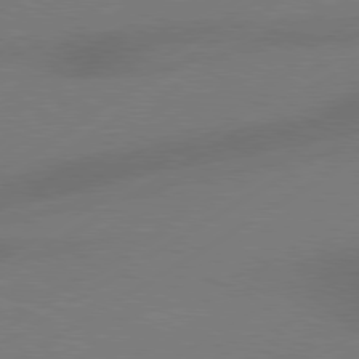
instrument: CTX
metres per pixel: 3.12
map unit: Hpe
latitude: 78.4979
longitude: -127.2726
